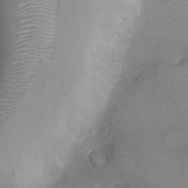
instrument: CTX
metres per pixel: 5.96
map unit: Ht
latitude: -3.7855
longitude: -14.9514
